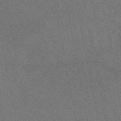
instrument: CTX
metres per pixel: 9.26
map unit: eAb
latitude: 48.2900
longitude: 114.6329
